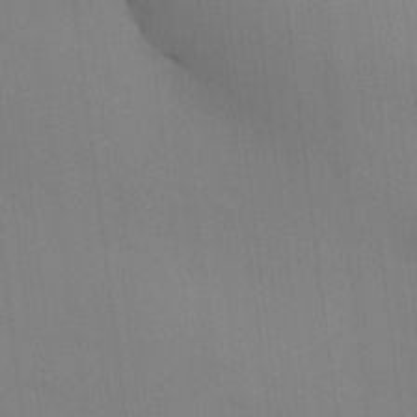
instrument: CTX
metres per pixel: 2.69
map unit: HNhu
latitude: 12.8947
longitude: 11.6344
